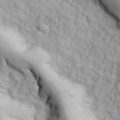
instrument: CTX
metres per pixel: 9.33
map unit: eHh
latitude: 36.1389
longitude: -66.9891
